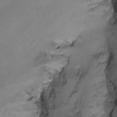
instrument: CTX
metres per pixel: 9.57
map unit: Nhu
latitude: -14.8597
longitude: -53.8584
